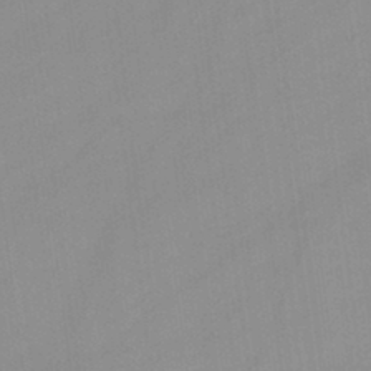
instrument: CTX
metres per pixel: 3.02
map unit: lHb
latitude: -45.0675
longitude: 66.3495
